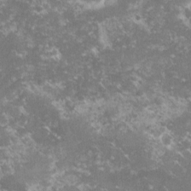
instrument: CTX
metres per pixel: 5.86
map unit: lHvf
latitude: -15.8045
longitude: -99.8016
